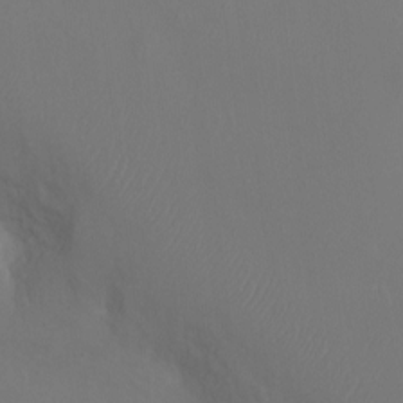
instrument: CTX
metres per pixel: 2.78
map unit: Ht
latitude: -15.5777
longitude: -41.3481
